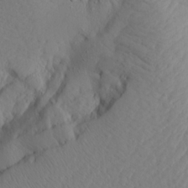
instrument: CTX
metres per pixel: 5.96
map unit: Aa
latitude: 16.7435
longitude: -143.7450
